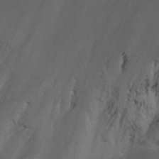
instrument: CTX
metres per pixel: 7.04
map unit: Nhu
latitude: -13.4832
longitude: -71.5938
